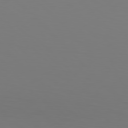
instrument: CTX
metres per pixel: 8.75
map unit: Hpe
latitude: 77.2159
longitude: -133.6694
